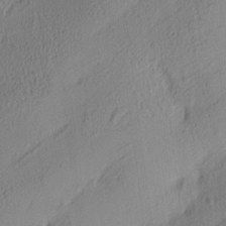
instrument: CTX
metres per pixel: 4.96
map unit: lAa
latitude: 4.7435
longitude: -115.9339
